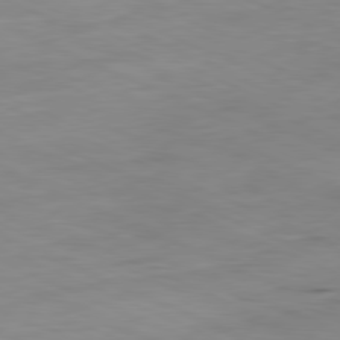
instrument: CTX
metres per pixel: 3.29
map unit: Ap
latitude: -81.7289
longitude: -69.2159
